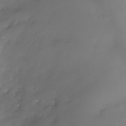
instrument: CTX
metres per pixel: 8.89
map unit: Nhe
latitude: -37.9556
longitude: -112.3845
